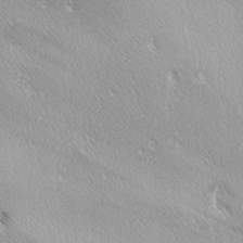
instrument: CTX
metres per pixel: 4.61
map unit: lAa
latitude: -4.1416
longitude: -125.8205
